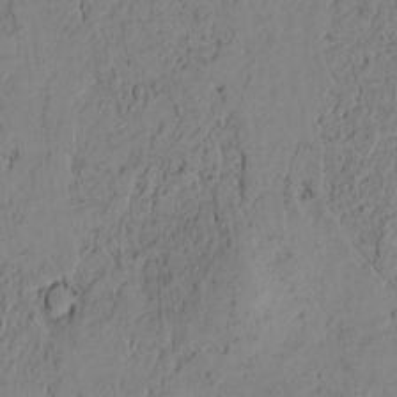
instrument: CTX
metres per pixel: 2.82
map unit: Htu
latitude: -3.8044
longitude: 170.1795
